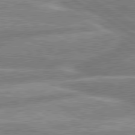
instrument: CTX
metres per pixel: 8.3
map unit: lApd
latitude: 80.3467
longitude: -170.0255
